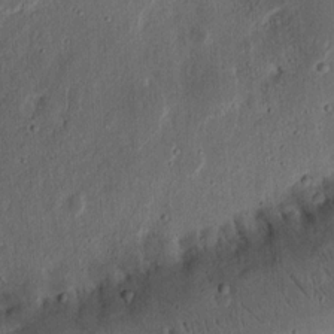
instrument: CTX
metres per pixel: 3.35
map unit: Ht
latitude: 13.8772
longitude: -74.4223
